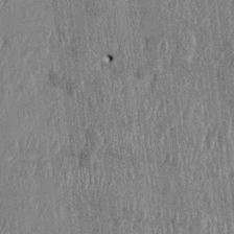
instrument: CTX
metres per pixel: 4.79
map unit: HNhu
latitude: 1.7260
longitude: -5.6883
